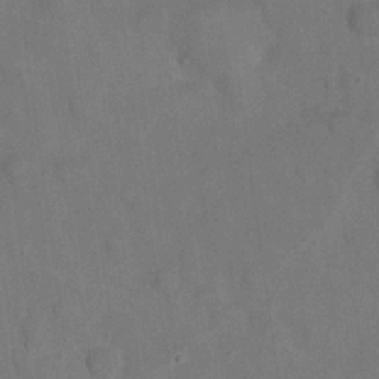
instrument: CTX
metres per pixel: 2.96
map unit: eHh
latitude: 21.5749
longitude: -62.1956
